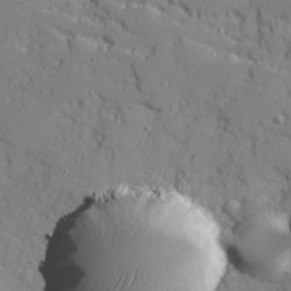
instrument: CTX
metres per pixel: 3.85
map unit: Ave
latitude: 10.9703
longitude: -101.3860
